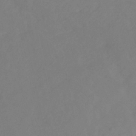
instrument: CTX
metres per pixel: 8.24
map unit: eHb
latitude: -29.7289
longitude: 66.1417
